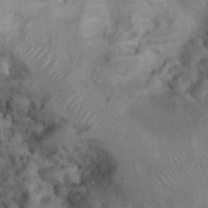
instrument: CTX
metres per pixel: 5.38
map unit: Ht
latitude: 7.5560
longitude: -29.9150
